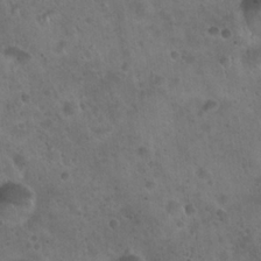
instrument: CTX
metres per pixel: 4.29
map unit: Hto
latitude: 22.1389
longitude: -54.2711
